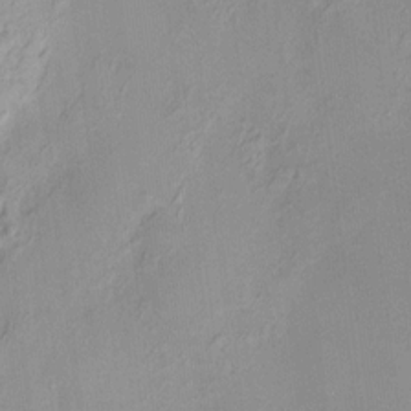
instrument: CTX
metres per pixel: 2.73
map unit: HNhu
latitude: 11.9528
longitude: 9.7289
